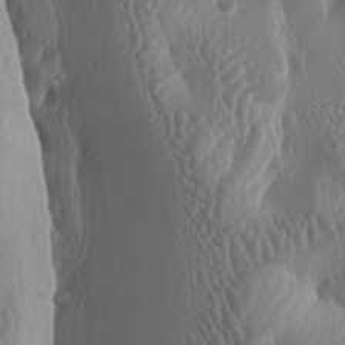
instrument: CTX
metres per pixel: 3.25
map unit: lAa
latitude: -6.1417
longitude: -128.8569
